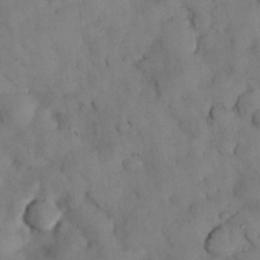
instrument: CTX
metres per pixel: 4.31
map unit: Nhu
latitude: 28.2333
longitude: -72.4601
